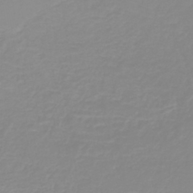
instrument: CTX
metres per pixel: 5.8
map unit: lHb
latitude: -40.5385
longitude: 60.3495
